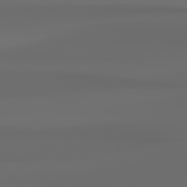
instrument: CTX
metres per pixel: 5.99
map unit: Hpe
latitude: 76.7435
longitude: -133.2159
